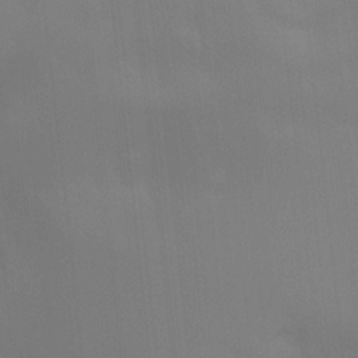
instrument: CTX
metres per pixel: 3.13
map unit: Ht
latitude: -15.2376
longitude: -51.5560
